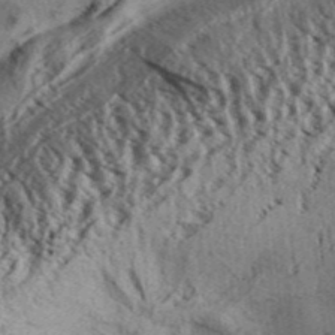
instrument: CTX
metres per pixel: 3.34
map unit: Aa
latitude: 32.3089
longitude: -137.2348
